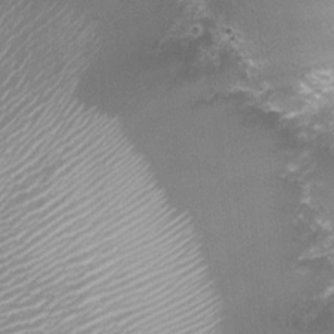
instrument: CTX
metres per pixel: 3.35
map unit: Nhu
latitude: 1.3481
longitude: -15.7261
